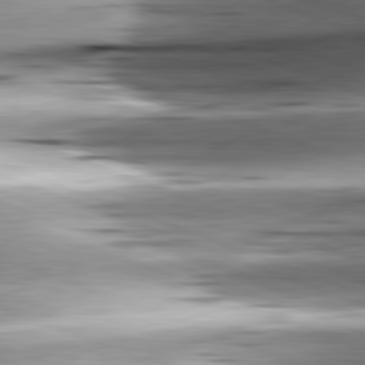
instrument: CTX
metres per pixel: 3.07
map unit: lApd
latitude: 81.6883
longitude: -151.0836
